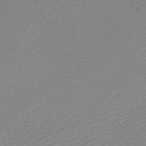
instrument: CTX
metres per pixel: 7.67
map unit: lHb
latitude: -46.5007
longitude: 64.9542
